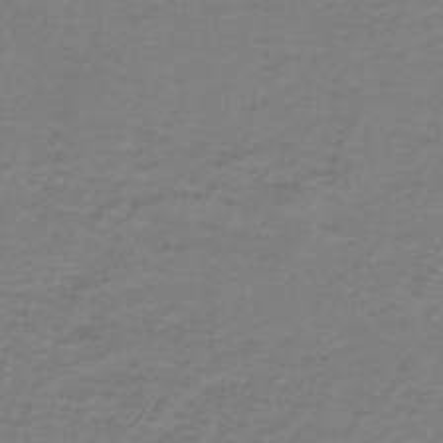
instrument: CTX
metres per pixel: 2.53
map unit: eAb
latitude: -36.5951
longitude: 53.0486
